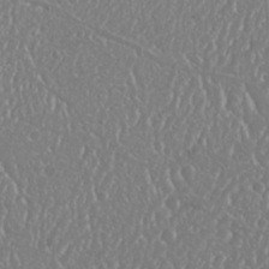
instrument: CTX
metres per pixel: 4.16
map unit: Nhu
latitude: 25.1214
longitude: -58.7813
